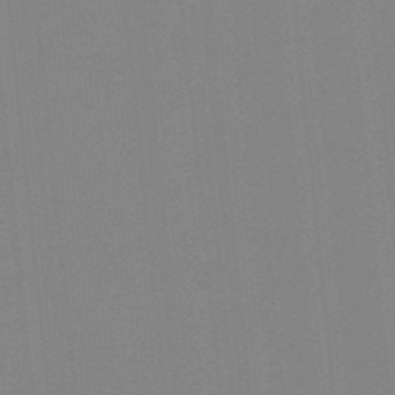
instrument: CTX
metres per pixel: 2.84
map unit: lHb
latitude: -49.1809
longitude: 81.2565
